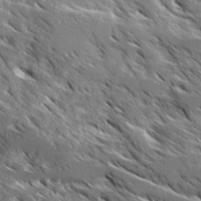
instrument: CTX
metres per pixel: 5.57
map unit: Ave
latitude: 16.9703
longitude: -129.9528
